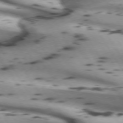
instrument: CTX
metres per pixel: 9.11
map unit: lApd
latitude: 72.2901
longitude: -53.0081
